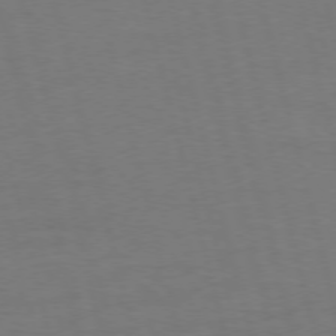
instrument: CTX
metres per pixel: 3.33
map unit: Ap
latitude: -74.7841
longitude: -74.1011
